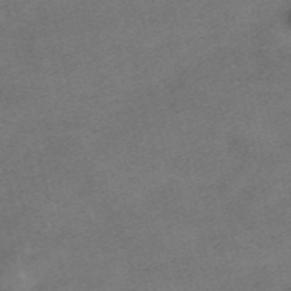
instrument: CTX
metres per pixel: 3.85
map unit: HNhu
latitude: -40.0472
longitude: 104.0850
